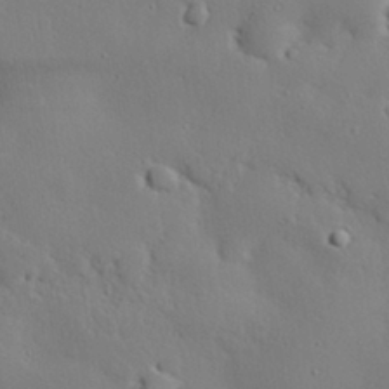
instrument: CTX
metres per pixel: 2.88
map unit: eHh
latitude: 29.6316
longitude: -82.6301
